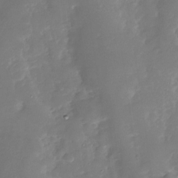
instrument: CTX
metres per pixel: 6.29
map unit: Nhu
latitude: -29.4643
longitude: -77.5182
